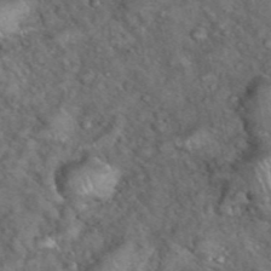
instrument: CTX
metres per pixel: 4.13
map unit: eHh
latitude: 39.3293
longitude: -56.5923
